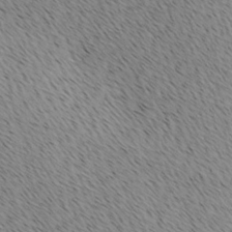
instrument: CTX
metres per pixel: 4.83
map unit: lAa
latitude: 9.9339
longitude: -107.8205
